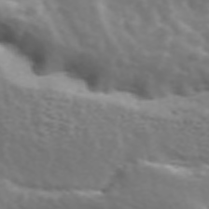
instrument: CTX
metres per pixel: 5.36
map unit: ANa
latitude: 45.2726
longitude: 27.9745
